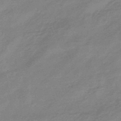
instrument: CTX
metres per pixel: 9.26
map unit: eHb
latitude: -45.3510
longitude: 82.1228
